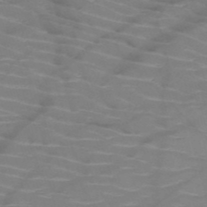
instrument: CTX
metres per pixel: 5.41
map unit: HNb
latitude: -50.4251
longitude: -46.4034
